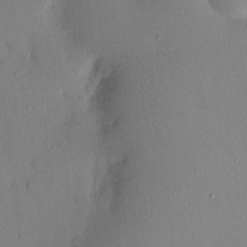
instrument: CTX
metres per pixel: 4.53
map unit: Nhu
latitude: 16.4223
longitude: -78.9325
